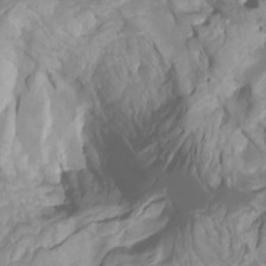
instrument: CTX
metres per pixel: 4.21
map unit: Htu
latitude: -4.6518
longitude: 138.0283
